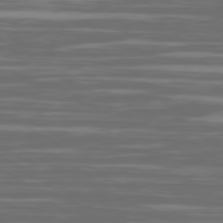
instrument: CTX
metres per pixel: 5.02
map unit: Ap
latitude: -79.5588
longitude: -103.9528
